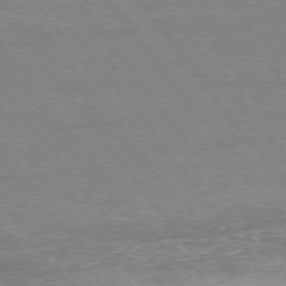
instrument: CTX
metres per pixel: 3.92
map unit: Ap
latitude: -75.3510
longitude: -74.9514
